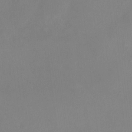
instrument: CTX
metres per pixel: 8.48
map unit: Ht
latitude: 3.0269
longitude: -27.5938
